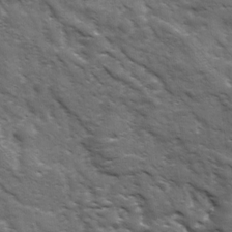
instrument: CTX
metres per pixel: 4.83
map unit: Ave
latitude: 17.7261
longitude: -132.3278
